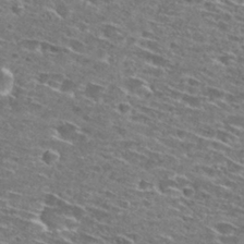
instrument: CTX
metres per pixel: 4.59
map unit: Hto
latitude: 28.3845
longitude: -46.4034
